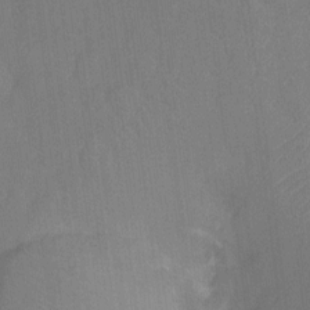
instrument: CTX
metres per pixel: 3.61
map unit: Nhu
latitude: -13.8234
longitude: -24.1388
